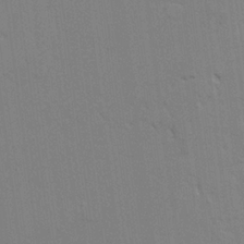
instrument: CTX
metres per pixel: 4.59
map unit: Ave
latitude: 23.5749
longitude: -130.3468
